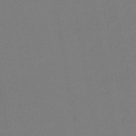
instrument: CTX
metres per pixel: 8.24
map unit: HNb
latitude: -46.6707
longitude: 55.6533
